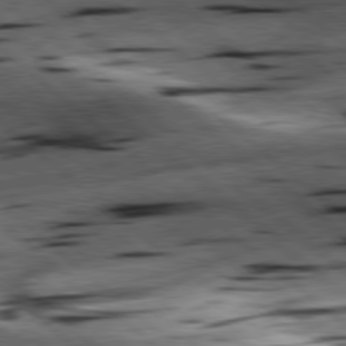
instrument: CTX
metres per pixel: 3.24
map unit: lApd
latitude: 78.5546
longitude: -52.2712
